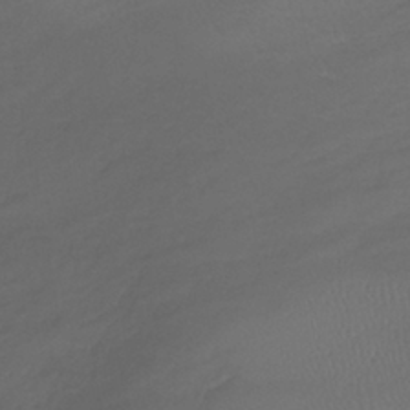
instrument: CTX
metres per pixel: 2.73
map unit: lHb
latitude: -39.6722
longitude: 70.3684
